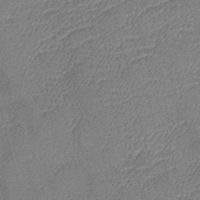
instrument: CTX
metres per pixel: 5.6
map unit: eHb
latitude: -39.8800
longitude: 76.1417
